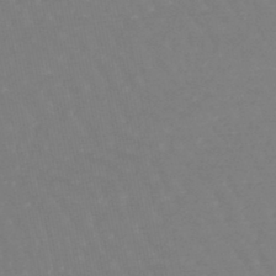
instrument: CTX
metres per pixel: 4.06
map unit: lHb
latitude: -46.9164
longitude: 76.1606
